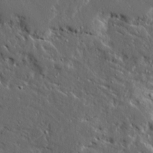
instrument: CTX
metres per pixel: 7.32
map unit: Ave
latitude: 15.1970
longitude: -138.5357
